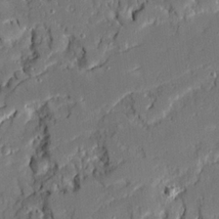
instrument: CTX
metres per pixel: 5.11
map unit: Ave
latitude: 20.0822
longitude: -128.4034
